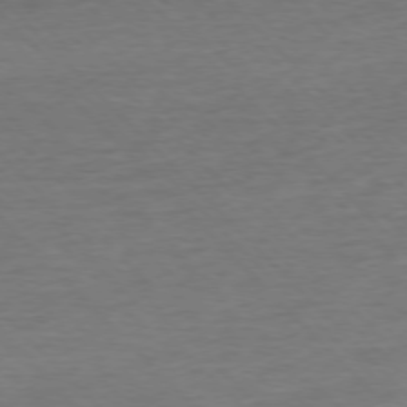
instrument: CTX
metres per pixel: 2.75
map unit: Ap
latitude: -76.6518
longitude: -94.7247
